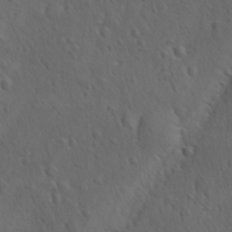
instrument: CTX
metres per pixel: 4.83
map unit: Ave
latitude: -8.6140
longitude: -121.3293
